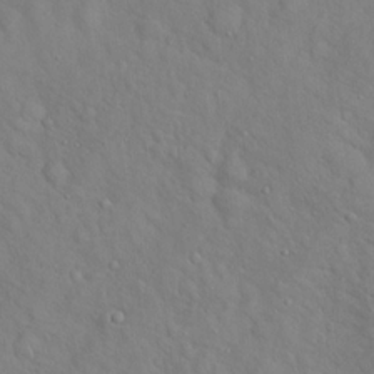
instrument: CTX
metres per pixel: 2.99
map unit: Hto
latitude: 18.8002
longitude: -53.5371
